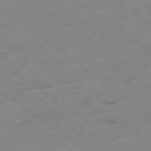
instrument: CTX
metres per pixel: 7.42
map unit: Hpe
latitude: -78.4440
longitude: -22.0444
